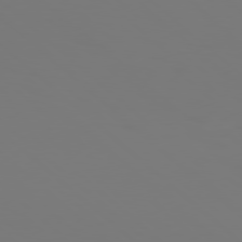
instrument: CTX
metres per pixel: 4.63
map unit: Hpe
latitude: 77.6694
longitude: -135.4615
